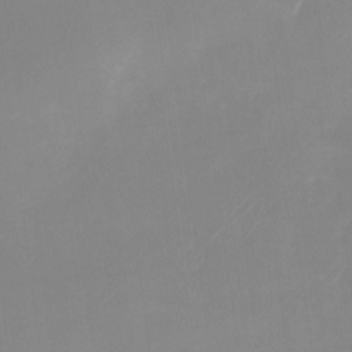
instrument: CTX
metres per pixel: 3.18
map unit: Nhu
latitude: -23.7667
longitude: -71.0836
